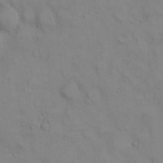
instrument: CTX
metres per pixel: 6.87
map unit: eHh
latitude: 22.6868
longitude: -62.2523
